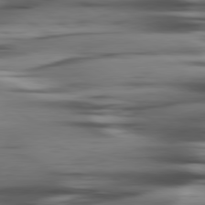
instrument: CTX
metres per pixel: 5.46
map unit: lApd
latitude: 80.2333
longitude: -121.4616
